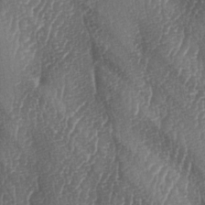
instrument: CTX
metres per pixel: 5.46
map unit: lAa
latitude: -6.6707
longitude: -129.3482
